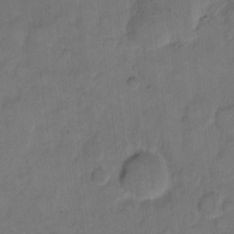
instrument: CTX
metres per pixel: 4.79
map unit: eHh
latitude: 12.7058
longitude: -65.8961
